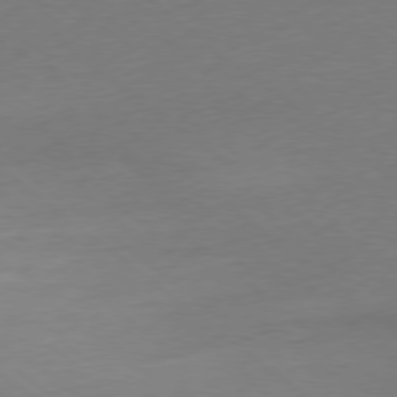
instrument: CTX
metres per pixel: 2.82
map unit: Ap
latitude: -79.0297
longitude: -56.6112
